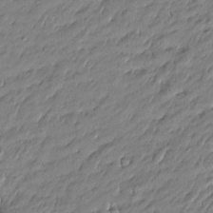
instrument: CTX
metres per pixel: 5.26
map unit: Htu
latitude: -5.6344
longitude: 177.1053
